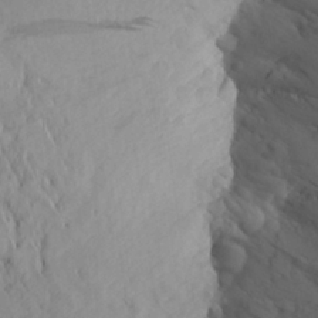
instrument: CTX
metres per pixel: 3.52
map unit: Aa
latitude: 24.2900
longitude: -145.8394
